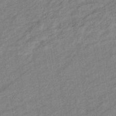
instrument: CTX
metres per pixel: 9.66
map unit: eHb
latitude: -40.8219
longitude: 82.3117
